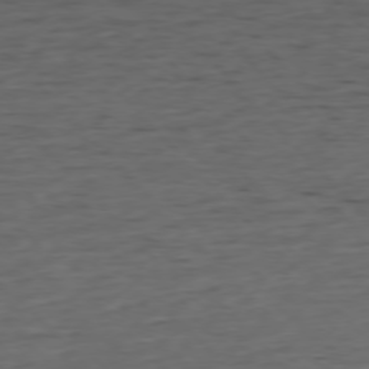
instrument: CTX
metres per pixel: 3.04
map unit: Ap
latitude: -76.7274
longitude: -91.6505
